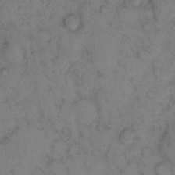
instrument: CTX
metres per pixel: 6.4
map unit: eHh
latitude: 13.6505
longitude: -63.4049
